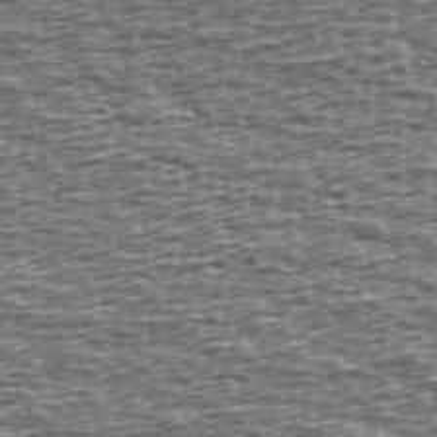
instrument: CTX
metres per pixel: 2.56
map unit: Ave
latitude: 39.0269
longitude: -112.7246
